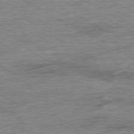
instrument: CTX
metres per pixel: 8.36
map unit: Ap
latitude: -79.9367
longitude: -83.4426
